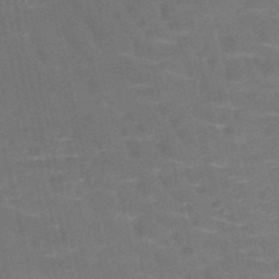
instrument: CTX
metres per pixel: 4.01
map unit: HNb
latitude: -51.3510
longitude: -49.0269
